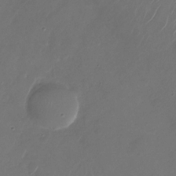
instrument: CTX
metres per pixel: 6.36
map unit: Nhu
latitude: -28.2173
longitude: -66.0822
